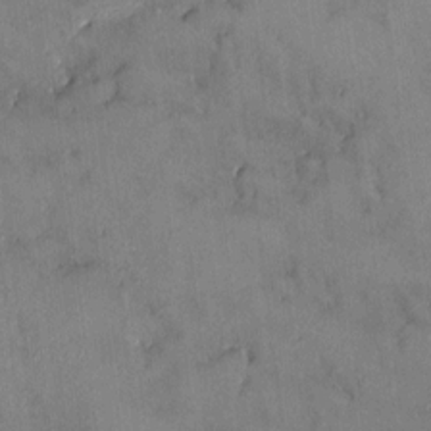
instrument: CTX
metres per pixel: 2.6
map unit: HNhu
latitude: 6.5735
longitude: 0.5007
